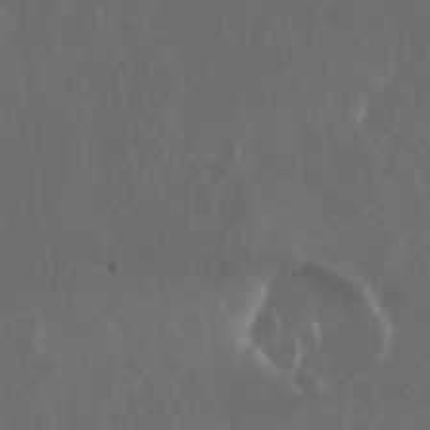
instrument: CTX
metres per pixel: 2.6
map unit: Nhu
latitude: 29.6316
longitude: -59.3293
